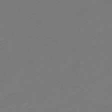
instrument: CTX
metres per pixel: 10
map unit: HNb
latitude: -46.8597
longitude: 54.3306
